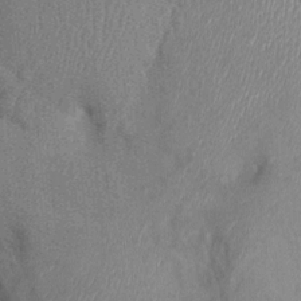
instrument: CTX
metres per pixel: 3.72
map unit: Ht
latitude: -2.3684
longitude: -15.3482
